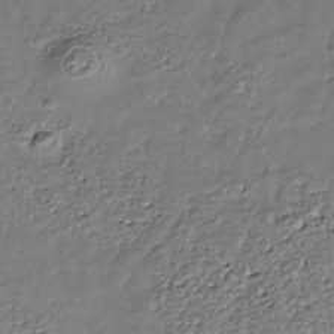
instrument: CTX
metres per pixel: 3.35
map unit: Nhe
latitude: -36.6707
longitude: -89.8962
